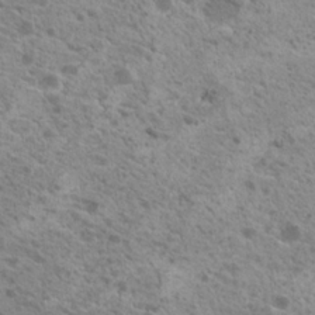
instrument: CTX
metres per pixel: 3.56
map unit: Nhu
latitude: 19.8583
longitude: -31.3860
